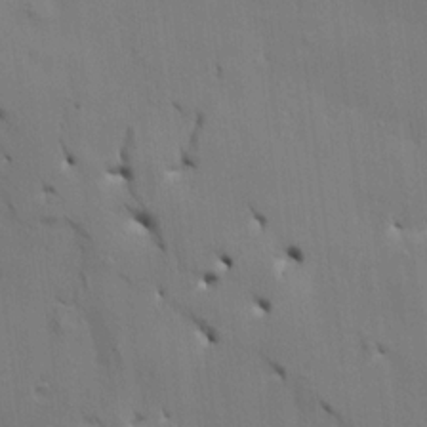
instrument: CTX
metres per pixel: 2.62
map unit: HNhu
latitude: 14.1578
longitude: 11.4454
